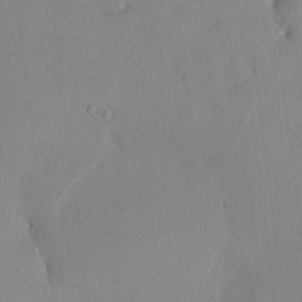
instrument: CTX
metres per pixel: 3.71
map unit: HNhu
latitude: 6.7624
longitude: 6.2361
